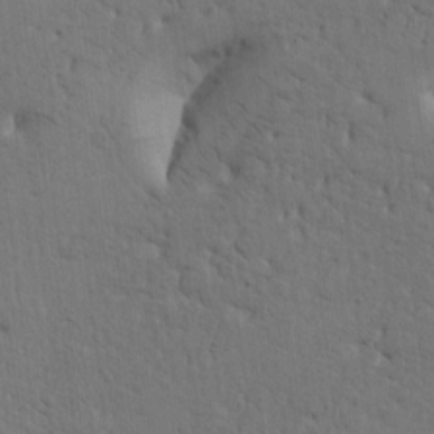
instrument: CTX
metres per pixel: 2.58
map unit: Htu
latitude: -2.0661
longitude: 170.1795
